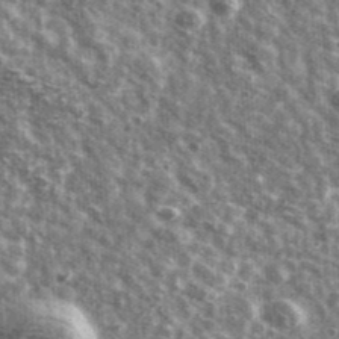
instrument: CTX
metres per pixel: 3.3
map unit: Ave
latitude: 41.5182
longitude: -106.5357
